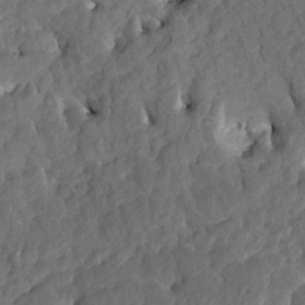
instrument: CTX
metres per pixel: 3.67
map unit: HNhu
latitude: 6.9325
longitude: -3.4048
